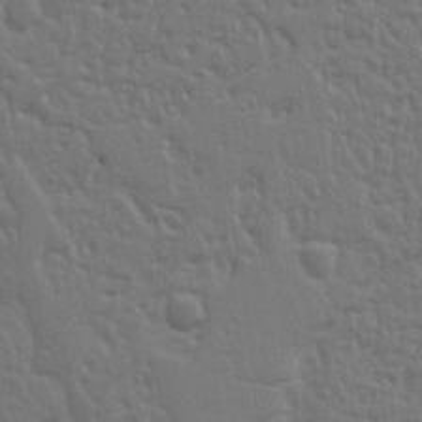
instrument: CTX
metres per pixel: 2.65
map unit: Ht
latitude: 10.2712
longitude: -77.4615
